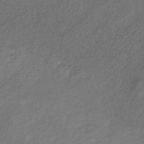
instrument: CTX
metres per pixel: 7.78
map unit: HNb
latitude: -32.1228
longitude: 58.3495
